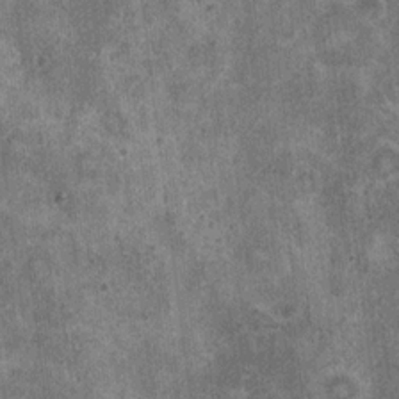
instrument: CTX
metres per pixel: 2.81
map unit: Ht
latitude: 3.0458
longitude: -19.3103
